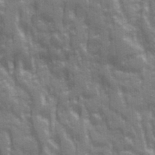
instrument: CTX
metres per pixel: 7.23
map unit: Ave
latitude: 20.4223
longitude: -133.4426
